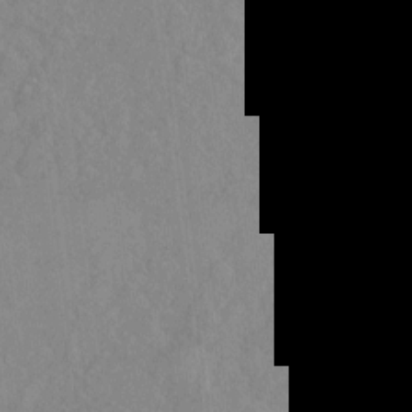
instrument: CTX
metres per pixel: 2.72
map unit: Hto
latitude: -7.9367
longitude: -40.8002
